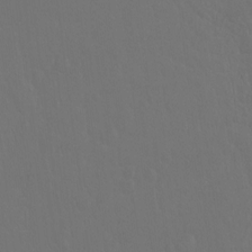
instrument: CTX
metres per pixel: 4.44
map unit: Hto
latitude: -10.6708
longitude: -38.0255
